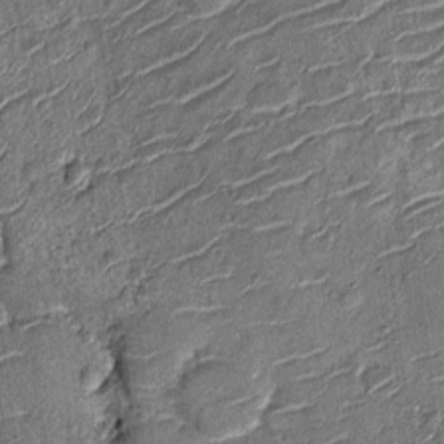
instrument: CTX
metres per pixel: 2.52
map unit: Nhu
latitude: -12.5196
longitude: -21.8583
